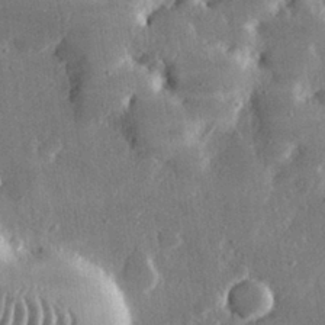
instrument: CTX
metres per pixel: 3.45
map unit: lHvf
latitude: 31.2537
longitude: -91.3860
